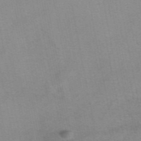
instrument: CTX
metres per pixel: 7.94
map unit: eAb
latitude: 49.0269
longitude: 103.5210
